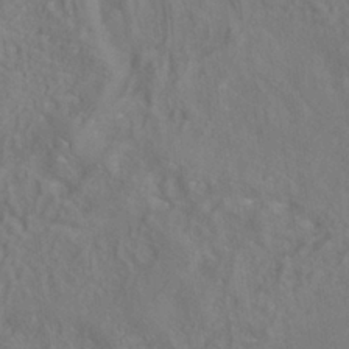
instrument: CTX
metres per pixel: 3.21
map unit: ANa
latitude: -36.5951
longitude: 95.3698
